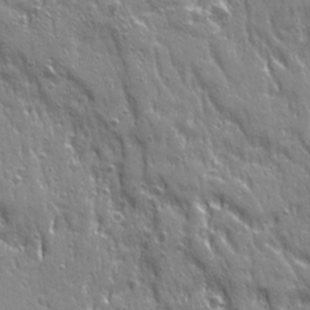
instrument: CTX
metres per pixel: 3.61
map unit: Ave
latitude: 21.6316
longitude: -134.7813
